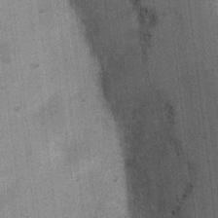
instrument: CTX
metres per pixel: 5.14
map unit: Ht
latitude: 4.2144
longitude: -22.8569
